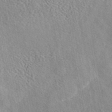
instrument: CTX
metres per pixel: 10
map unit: eAb
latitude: 44.1200
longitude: 112.3684
